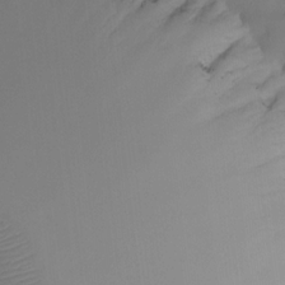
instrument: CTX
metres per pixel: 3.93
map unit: eHh
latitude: -23.4266
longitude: 15.8045
